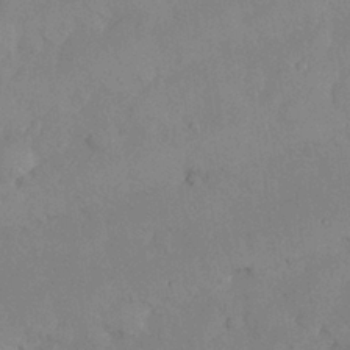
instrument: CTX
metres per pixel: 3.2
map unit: Nhu
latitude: 26.9703
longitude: -70.3845
